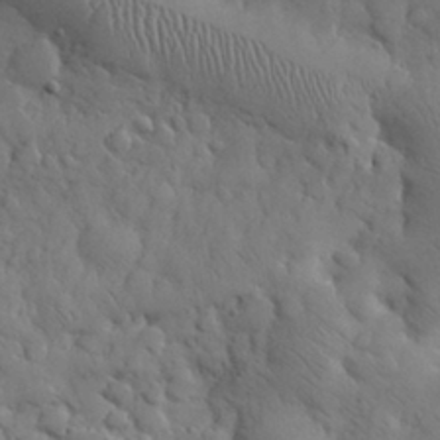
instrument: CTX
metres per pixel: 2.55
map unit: eHh
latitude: 31.0837
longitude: -68.8569
